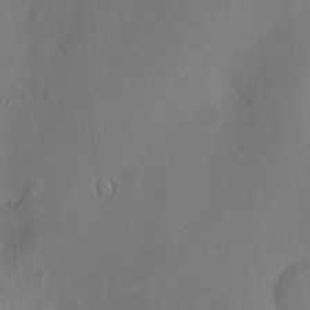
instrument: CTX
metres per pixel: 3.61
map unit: Hve
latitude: -9.8800
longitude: 175.8233
